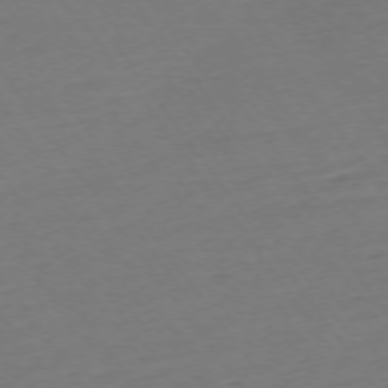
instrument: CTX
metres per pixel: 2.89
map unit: Ap
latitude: -74.7464
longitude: -80.6301
